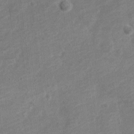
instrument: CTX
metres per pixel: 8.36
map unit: Nve
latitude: -18.5763
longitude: 108.9731
